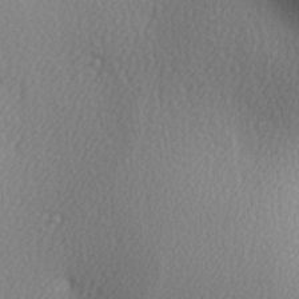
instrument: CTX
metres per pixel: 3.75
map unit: lAa
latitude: -5.4454
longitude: -121.8962
